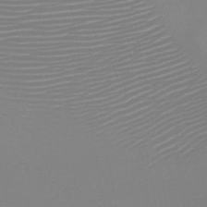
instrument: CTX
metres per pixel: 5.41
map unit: HNb
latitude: -47.4076
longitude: -43.4993
